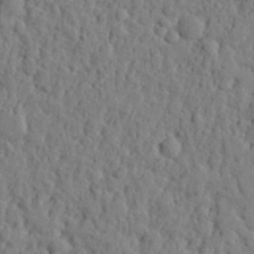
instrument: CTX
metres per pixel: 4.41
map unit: eHh
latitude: 26.7435
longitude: -77.5938
